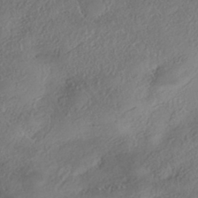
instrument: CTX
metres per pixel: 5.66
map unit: eHh
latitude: -41.9367
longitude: 121.9178
